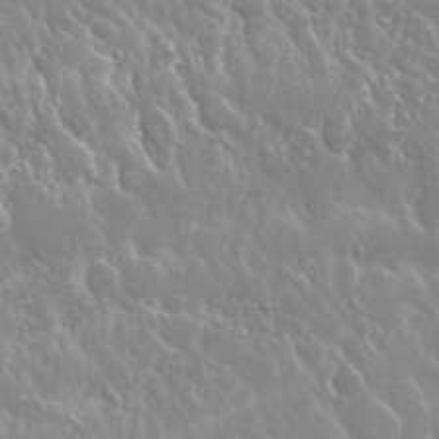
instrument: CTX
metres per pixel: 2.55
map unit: Nhu
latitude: 24.8946
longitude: -60.0822
